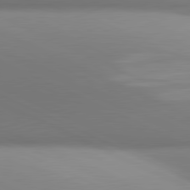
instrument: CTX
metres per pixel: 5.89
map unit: lApd
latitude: 81.2348
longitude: 143.6910
